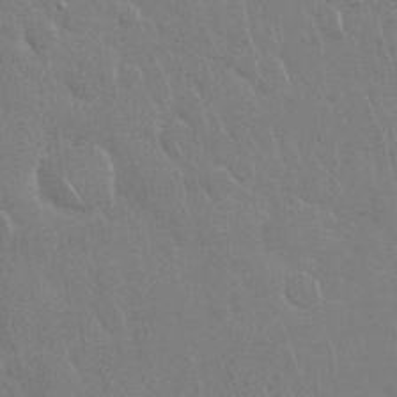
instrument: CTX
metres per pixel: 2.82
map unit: Nhu
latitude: 28.4223
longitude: -62.3656
